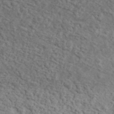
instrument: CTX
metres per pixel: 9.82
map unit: lHvf
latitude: 37.1214
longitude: -87.2537
